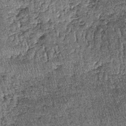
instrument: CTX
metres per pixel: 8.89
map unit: lHb
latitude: -39.9556
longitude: 67.2943
